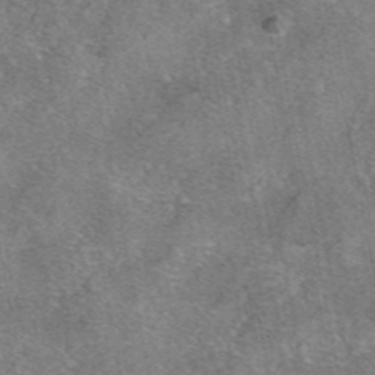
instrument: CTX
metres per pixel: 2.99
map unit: eAb
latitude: 47.1781
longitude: 103.1053
